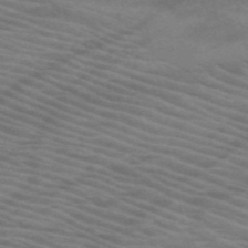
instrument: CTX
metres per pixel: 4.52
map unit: HNb
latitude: -53.5588
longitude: -45.6505
